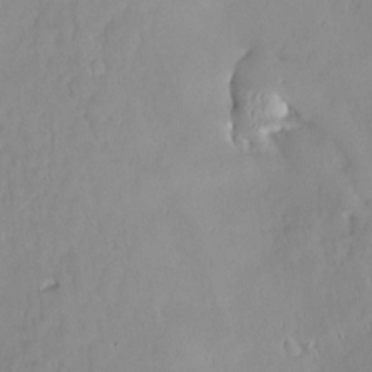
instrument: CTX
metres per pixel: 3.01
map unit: Nve
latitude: -8.4818
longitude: 173.0297
